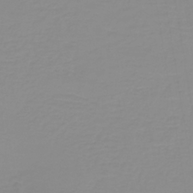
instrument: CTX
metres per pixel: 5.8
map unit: lHb
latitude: -40.0661
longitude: 60.0094
